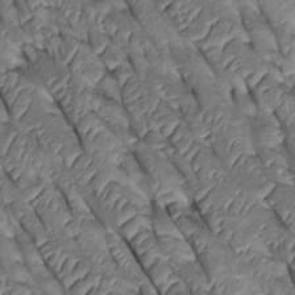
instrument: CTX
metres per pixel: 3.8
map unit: Htu
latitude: 0.4601
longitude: 147.9556
